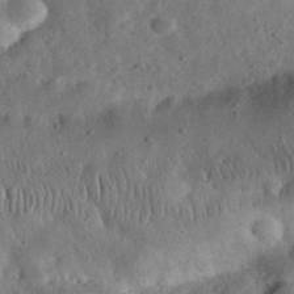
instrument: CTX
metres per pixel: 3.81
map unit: eHh
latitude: 30.5735
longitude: -69.3482
